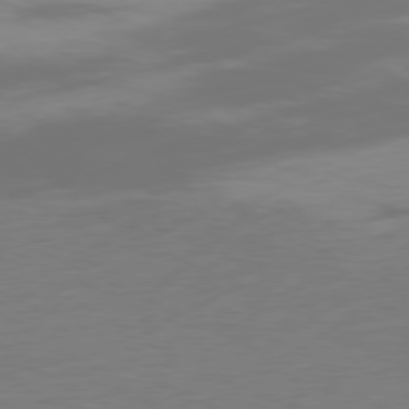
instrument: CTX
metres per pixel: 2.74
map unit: Ap
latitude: -77.4076
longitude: -73.7261
